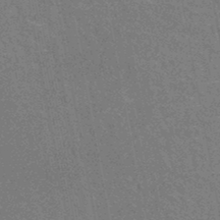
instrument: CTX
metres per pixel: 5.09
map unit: HNhu
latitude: -47.5777
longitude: 99.7477
